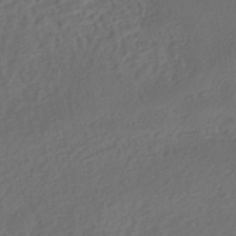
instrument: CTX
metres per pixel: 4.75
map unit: eHh
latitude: -43.0108
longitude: 120.7085
